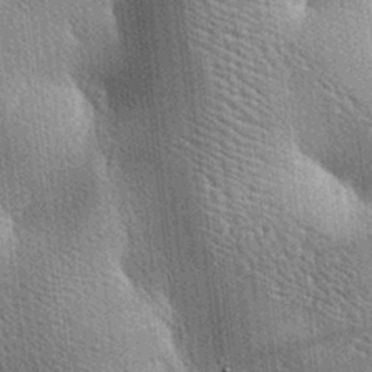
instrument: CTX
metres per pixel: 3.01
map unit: lAa
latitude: -7.9556
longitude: -124.4979
